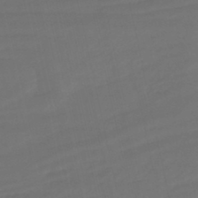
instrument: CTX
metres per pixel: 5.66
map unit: HNhu
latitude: -43.4643
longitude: 101.6343
